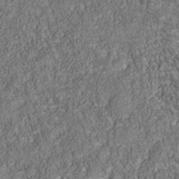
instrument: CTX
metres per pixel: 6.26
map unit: Nhu
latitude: -40.1228
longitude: -85.1781
